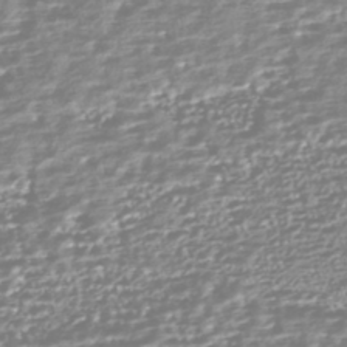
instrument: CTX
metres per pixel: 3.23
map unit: HNhu
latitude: -44.3684
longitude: 100.8596
